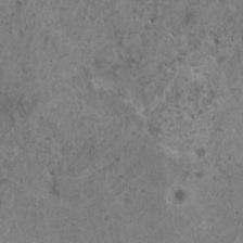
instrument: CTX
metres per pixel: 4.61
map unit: HNhu
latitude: 0.8380
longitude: 3.5588
